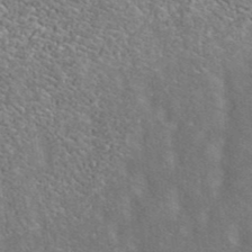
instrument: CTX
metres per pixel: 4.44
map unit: ANa
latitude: 42.4223
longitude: 26.1227
